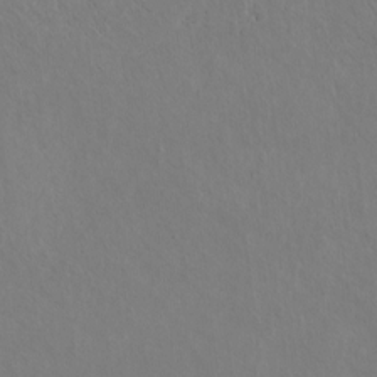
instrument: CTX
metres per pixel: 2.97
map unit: Htu
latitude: 2.7435
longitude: 142.8219
